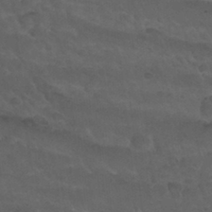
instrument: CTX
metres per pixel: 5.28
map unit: Nhu
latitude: 29.7072
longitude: -50.8380
